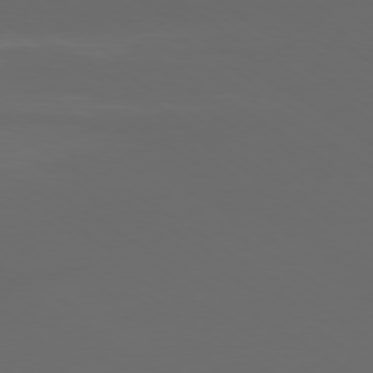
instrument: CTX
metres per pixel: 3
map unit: Ap
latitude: -79.4832
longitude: -92.8947
